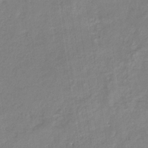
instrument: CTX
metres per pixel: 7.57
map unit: eHb
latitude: -35.1620
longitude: 73.6155
